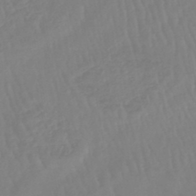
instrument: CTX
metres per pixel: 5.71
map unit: lHb
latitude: -45.5966
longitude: 78.8597
